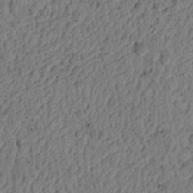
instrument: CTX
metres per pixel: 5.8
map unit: Ht
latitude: 13.0837
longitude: -74.5168
